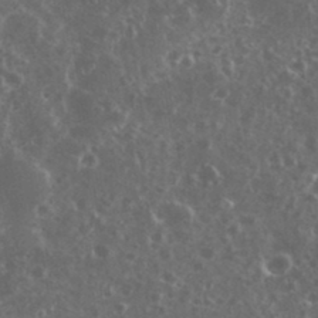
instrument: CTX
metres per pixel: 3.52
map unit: eHh
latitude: 35.0269
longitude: -59.6127
